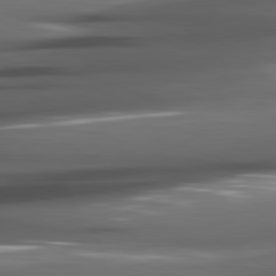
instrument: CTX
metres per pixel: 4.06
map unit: lApd
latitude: 82.0255
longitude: -140.3278
